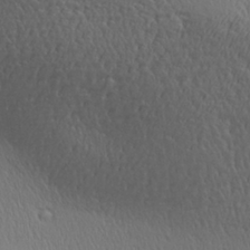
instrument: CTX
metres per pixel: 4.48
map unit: Aa
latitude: 27.4238
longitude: -138.4412
